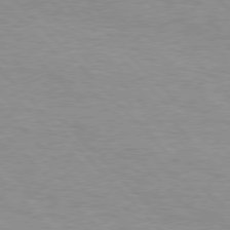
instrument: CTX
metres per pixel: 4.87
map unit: Hpe
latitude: 77.0458
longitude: -152.6113
